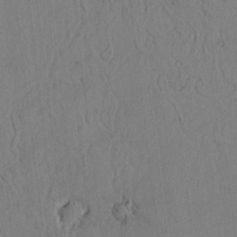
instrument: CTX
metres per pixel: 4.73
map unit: Htu
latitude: -2.9352
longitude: 167.8233
